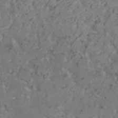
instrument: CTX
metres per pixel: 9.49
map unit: HNhu
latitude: 0.9135
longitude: 7.1242
